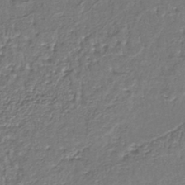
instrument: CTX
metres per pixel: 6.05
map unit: lHb
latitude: -39.7100
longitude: 61.1809
